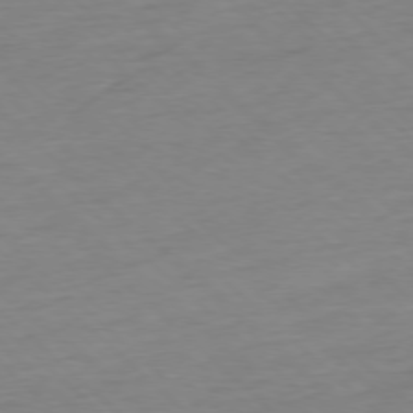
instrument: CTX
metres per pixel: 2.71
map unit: Ap
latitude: -77.3321
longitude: -97.2159
